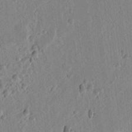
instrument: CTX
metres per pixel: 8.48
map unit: lAvf
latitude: 6.9703
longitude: 165.8423
